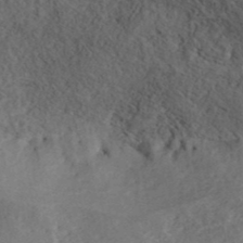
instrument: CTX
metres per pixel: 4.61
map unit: ANa
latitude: 39.2726
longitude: 21.5588
